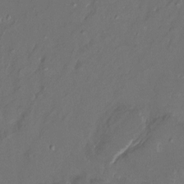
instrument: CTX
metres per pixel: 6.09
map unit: HNhu
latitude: 4.3089
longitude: 8.2739
